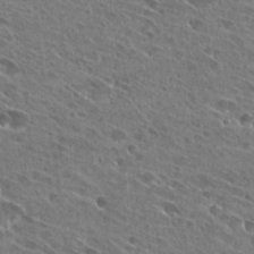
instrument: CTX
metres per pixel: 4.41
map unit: Hto
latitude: 27.5938
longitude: -44.7246
